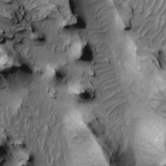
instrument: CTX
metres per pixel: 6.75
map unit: Htu
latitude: -1.1998
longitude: 148.8219
